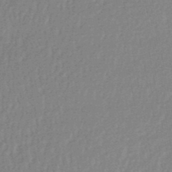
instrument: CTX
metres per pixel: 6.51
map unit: lHb
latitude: -48.1417
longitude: 62.8975
